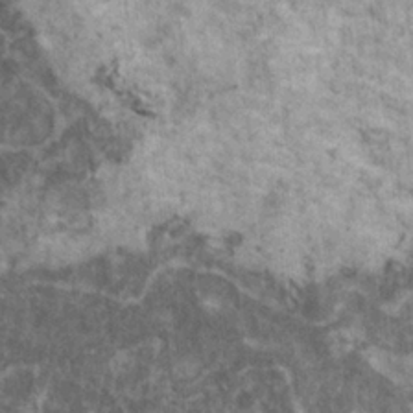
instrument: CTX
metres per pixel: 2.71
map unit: HNhu
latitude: 1.9150
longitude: 4.3495
